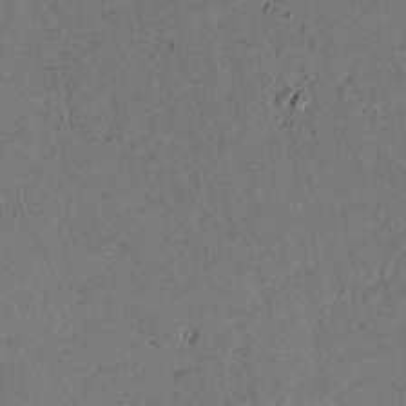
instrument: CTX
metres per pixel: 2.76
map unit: lAvf
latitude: 4.2333
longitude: 168.3306
